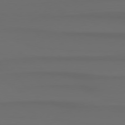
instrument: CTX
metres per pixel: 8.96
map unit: Hpe
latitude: 78.6113
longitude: -134.4790
